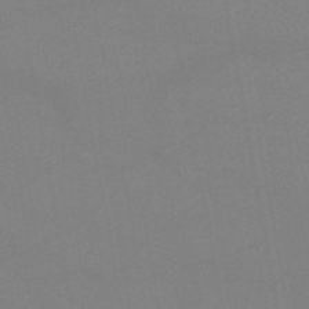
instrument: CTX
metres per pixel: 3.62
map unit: lHb
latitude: -46.3117
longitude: 67.7100
